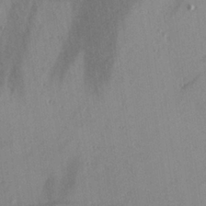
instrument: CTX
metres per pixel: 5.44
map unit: Hve
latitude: 26.4601
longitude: -91.2159
